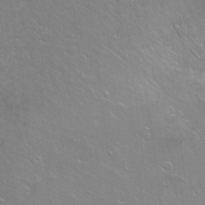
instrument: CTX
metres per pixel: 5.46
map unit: Ht
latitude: -5.7666
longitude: -35.0269
